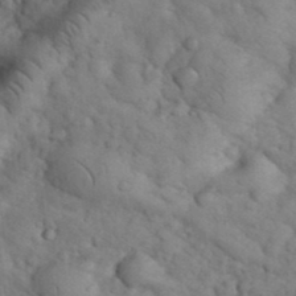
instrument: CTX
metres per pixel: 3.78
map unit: eHh
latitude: 33.7450
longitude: -67.0458
